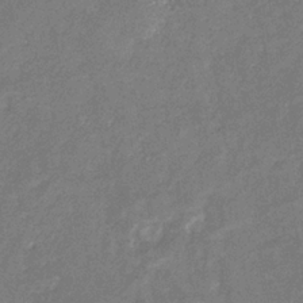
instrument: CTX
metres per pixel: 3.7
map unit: eHb
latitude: -34.4629
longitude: 74.7652
